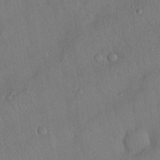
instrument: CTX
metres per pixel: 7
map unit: Nhu
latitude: 26.8758
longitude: -69.6694
